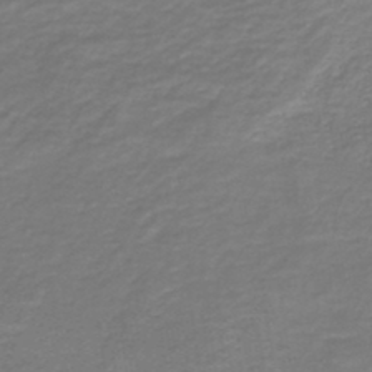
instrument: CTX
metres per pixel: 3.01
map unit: HNb
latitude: -43.3131
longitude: 52.4062
